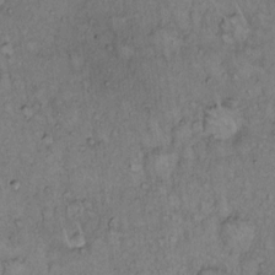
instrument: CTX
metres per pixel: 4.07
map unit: Hto
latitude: 13.3482
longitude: -56.8380
